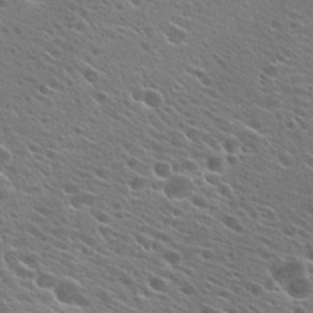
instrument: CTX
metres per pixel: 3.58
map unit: Hto
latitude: 26.1389
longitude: -44.6868
